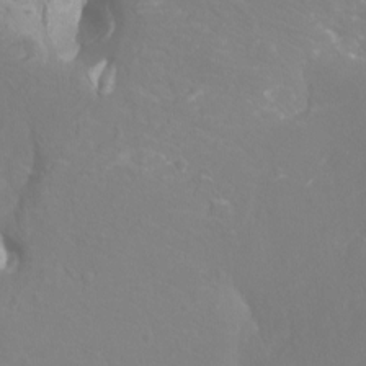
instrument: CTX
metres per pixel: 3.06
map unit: Htu
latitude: -12.8219
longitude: -70.8191
